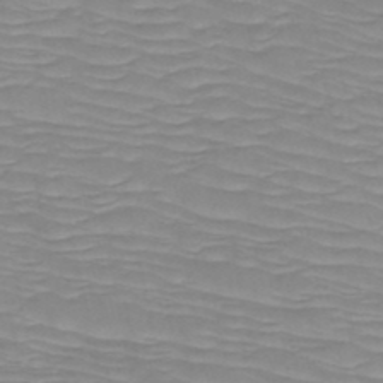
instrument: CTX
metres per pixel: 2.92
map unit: HNb
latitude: -49.6344
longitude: -51.4426
